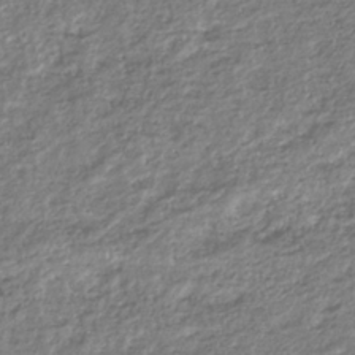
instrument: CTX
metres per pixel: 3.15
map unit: HNhu
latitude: -36.5951
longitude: 32.5763
